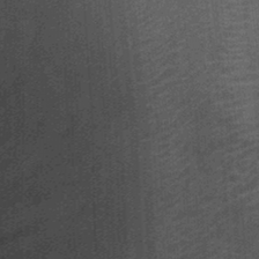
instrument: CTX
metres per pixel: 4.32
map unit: Ht
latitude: -0.6141
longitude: -15.9906
